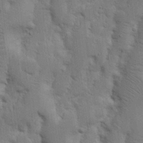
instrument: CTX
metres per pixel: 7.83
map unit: Nhu
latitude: 17.8583
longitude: -75.0081
